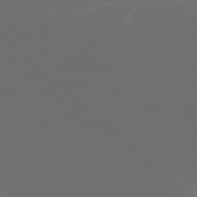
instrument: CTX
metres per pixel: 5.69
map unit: Ap
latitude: -77.0864
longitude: -81.8772
